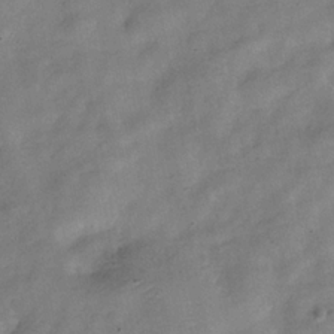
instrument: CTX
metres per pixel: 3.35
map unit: Hve
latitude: -31.9745
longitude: 94.1416
